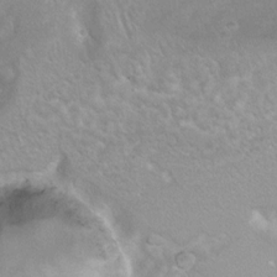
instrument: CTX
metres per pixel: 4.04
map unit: Hto
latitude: 7.3482
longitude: -30.7247
